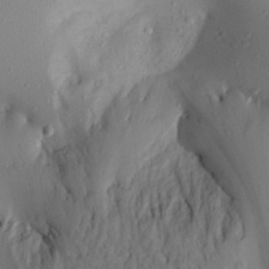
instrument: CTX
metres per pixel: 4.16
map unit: Aa
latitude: 20.0822
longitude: -146.2334
